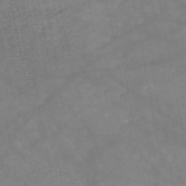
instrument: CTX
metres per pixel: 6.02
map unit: HNb
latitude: -49.4833
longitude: -38.9514
